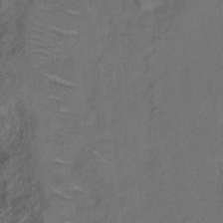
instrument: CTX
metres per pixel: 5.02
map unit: Hto
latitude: 6.8380
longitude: -61.6505
